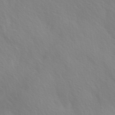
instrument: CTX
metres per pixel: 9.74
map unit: Ave
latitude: 1.4993
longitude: -113.2348
